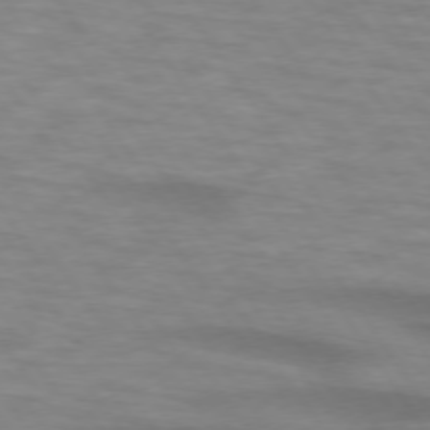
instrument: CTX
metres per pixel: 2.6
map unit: lApd
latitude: 74.4601
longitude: -58.9892
